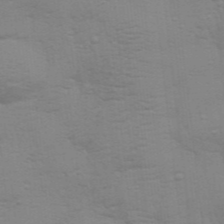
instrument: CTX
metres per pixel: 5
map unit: Aa
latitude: 28.1011
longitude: -139.8772
